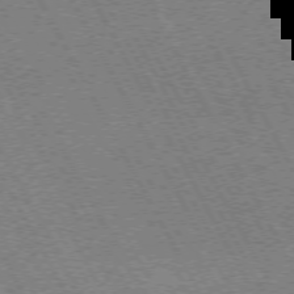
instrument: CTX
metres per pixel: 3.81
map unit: Hpe
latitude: 72.2901
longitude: -128.2522
